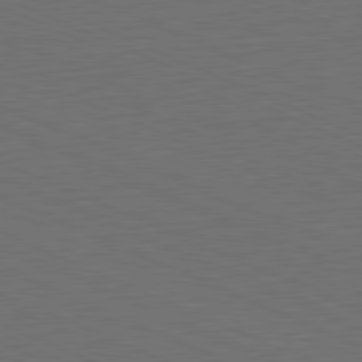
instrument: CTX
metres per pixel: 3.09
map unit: Hpe
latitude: -81.9178
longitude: 19.3888
